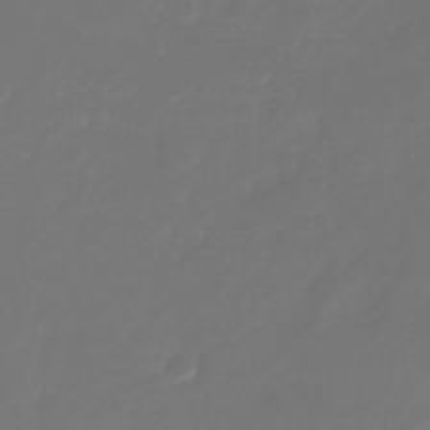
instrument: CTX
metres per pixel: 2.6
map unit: Nhu
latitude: -28.0661
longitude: -68.4034
